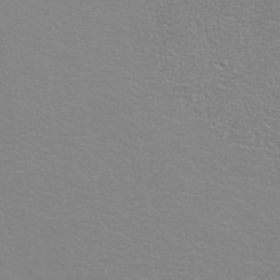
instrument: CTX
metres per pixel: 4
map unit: eHh
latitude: -8.5385
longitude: -70.4412
